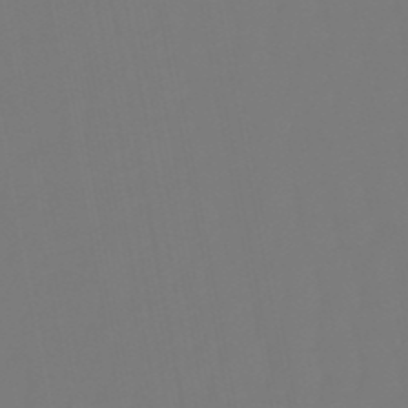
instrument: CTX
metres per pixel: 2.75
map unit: eHb
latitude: -50.8597
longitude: 74.8597
